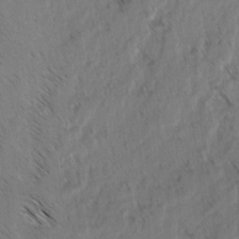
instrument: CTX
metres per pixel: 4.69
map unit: lAvf
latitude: -3.7288
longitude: -114.4223
